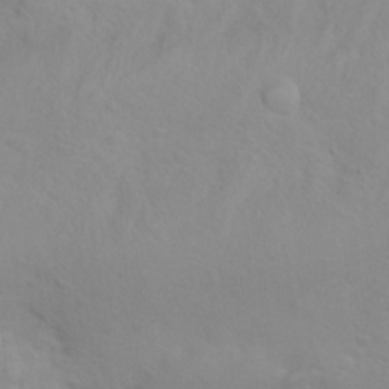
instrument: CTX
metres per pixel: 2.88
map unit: Nhu
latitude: 10.3090
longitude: -24.5545
